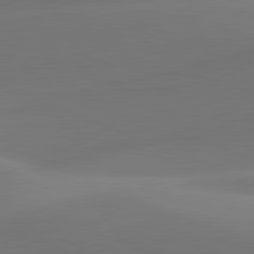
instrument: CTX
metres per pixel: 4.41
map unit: lApd
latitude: 81.7450
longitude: 129.5777
